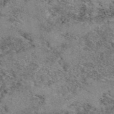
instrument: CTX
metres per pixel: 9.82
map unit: eAb
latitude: 49.4426
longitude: 109.0675
